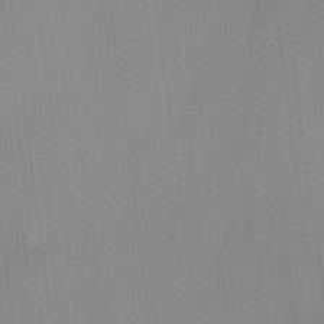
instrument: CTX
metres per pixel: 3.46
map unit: Ht
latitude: -9.5588
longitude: -38.6679
